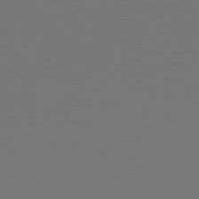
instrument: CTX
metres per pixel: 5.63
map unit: Hpe
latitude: -81.8234
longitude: 6.5951
